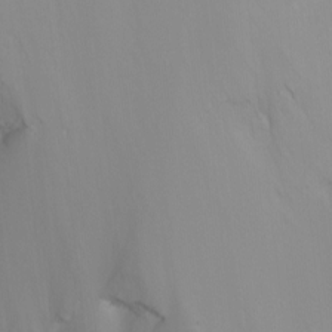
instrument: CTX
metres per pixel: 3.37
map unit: Nhu
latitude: -8.9919
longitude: -52.2145
